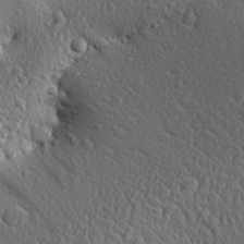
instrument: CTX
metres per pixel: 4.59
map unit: Aa
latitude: 27.9717
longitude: -142.4412
